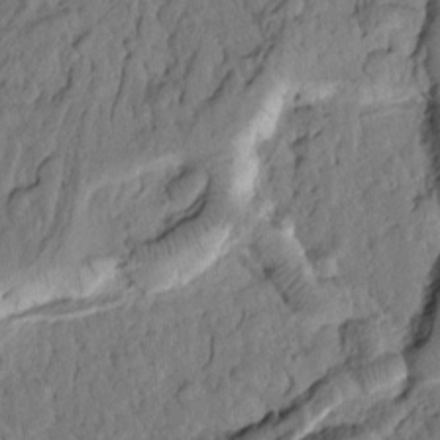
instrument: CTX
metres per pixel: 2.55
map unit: Htu
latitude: 1.6316
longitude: 177.5021
